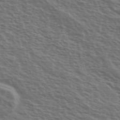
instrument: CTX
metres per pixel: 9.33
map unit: Ave
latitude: 38.2900
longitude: -111.4993
